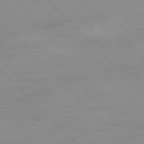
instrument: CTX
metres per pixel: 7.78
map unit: Hpe
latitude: -77.1242
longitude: 12.6141
